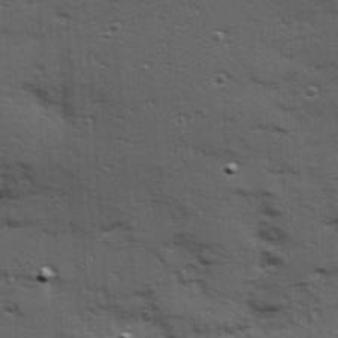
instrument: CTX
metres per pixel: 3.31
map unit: Hve
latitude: 24.5356
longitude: -96.3845
